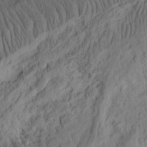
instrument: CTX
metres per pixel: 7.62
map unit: Ht
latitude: 9.8772
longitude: -74.7246
